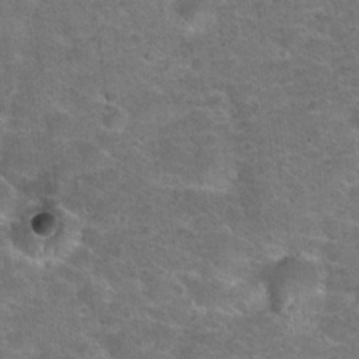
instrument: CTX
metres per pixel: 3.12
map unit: Hto
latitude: 23.2348
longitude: -49.8205
